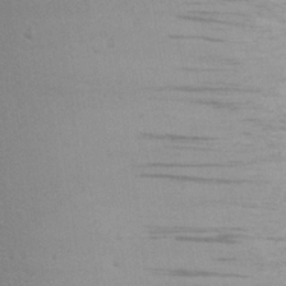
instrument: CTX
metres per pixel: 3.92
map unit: eHh
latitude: 24.1199
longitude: -72.3846
